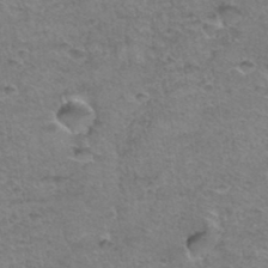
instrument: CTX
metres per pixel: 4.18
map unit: Hto
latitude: 36.5546
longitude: -46.9136
